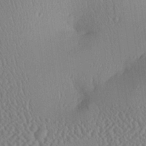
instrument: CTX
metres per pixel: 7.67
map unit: Aa
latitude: 24.3656
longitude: -135.4804
